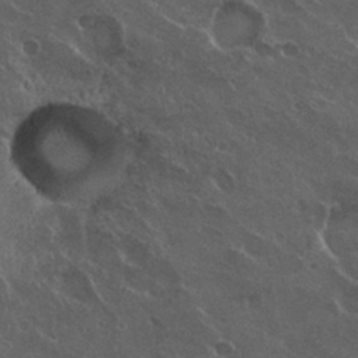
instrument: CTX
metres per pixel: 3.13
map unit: Hto
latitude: 26.8758
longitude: -50.5356
